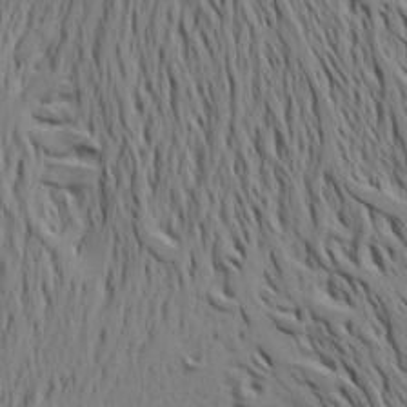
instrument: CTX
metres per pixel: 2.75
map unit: Aa
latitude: 20.7624
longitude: -148.0822
